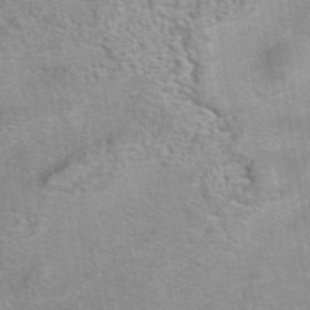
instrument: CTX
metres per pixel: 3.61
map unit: eAb
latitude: 42.3089
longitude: 103.8989
